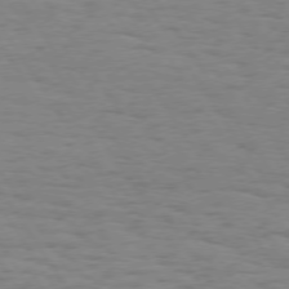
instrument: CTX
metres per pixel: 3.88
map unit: Hpe
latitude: 74.2900
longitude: -136.3090
